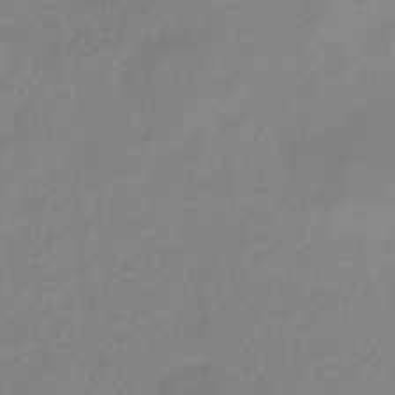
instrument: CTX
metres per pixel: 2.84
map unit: eHb
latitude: -29.7289
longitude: 71.4643
